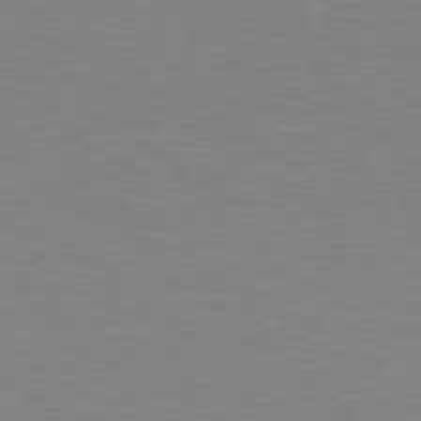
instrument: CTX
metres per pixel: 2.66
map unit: Hpe
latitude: 78.6680
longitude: -166.7813
